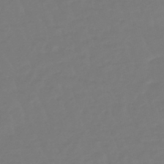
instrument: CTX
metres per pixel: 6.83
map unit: eHb
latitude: -46.5196
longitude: 81.2754
